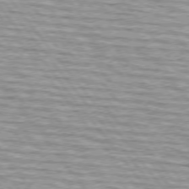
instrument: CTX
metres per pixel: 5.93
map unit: lApd
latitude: 74.7624
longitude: -76.3467
